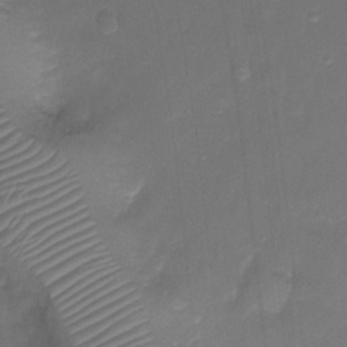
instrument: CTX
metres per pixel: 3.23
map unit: Ht
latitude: -18.6707
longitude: -44.4601
